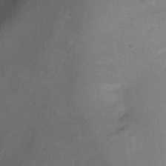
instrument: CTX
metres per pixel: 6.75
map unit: Ht
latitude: -7.7477
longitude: -35.9528
